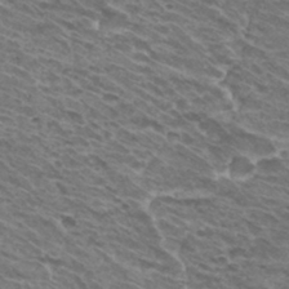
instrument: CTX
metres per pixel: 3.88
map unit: Hto
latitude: 32.1011
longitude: -42.2901
